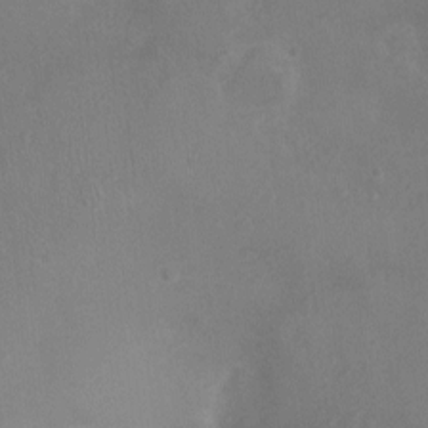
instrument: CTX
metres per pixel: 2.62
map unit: Ht
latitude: -4.1228
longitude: -15.8584
